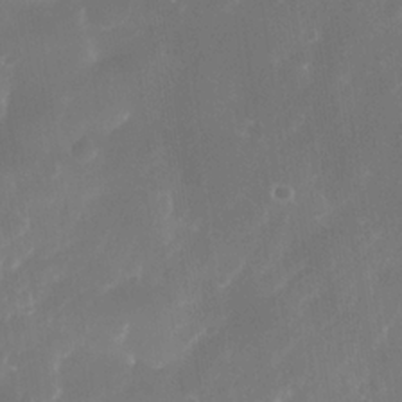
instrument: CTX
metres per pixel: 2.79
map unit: Nhe
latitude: -34.5574
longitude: -145.4426
